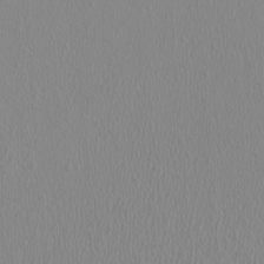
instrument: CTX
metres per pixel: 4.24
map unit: HNhu
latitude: -0.6708
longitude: 1.4077
